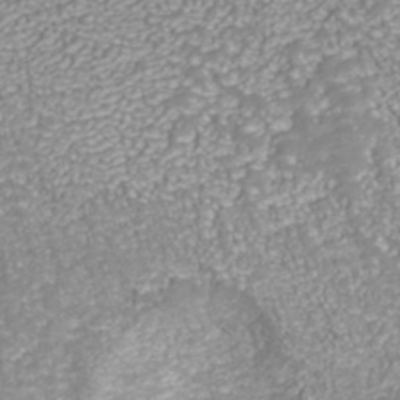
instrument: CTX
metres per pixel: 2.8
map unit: ANa
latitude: 41.1970
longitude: 27.7855
